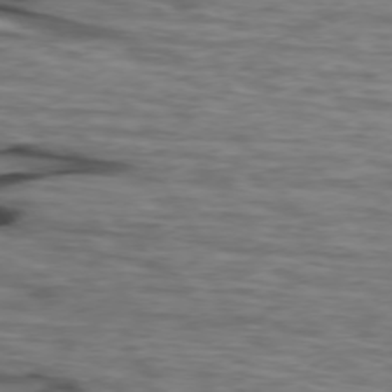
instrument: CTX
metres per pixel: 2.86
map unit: lApd
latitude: 73.9906
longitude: -64.3656
